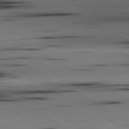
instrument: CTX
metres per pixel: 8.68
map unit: lApd
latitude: 80.5357
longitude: 159.5966
